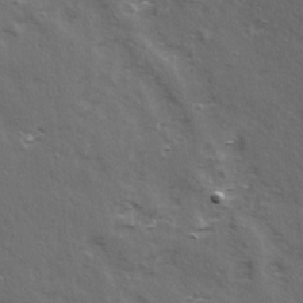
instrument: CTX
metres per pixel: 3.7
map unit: Ave
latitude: 15.6316
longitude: -103.9339
